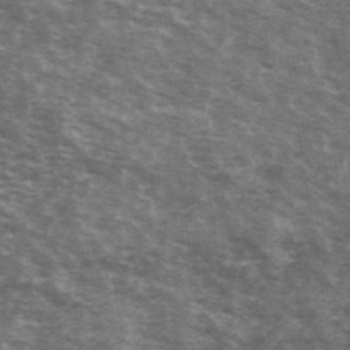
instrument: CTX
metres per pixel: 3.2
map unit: Ave
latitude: 40.3278
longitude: -109.8961
